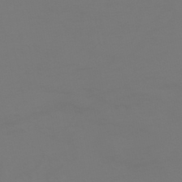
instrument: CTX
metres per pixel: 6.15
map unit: HNhu
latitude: -47.0108
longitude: 90.7652
